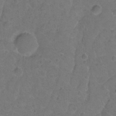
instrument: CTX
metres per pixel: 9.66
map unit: Hto
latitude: -2.8030
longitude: -34.8191
